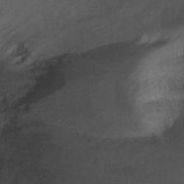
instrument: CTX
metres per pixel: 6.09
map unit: Ht
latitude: -2.2172
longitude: -32.8947
